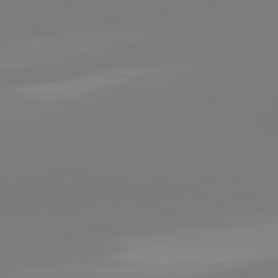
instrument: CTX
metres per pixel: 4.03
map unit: lApd
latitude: 81.8016
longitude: -158.9325
